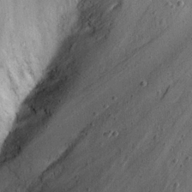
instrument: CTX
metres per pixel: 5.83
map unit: eHh
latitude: 22.2145
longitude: -68.2901
